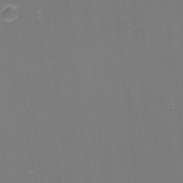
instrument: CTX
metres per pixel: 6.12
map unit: eHh
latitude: -1.8612
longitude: -79.7261
